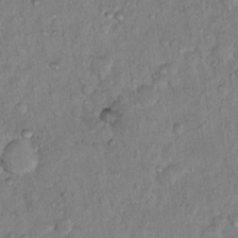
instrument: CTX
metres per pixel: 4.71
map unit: Hto
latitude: 13.4993
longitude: -37.3482
